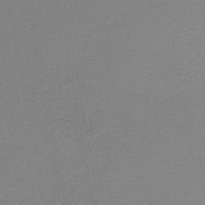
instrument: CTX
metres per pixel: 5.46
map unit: HNb
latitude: -43.8611
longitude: 52.0661
